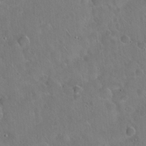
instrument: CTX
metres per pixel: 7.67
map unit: Hto
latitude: 19.2348
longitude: -49.7450
